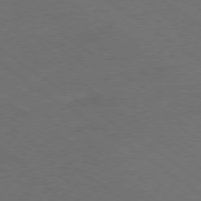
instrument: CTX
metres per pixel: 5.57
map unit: Ap
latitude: -79.3320
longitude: -56.9135
